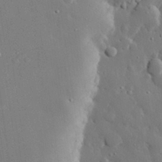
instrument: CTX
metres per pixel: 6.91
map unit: eHh
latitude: 29.8961
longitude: -80.8191
